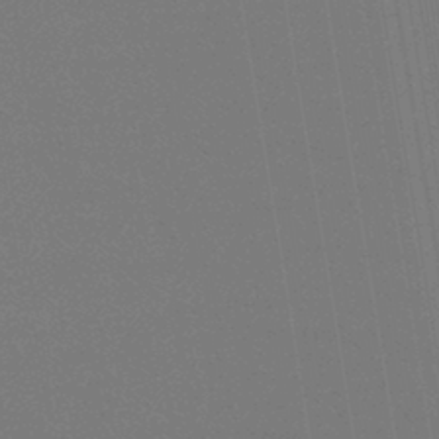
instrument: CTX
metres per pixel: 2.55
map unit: lHb
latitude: -42.0849
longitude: 75.1998
